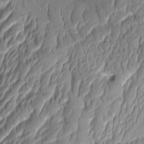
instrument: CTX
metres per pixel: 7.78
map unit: Aa
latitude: 9.1781
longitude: -131.6316
